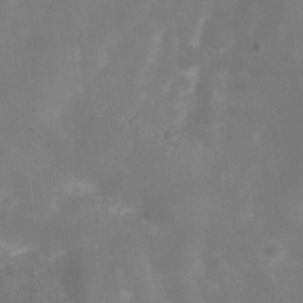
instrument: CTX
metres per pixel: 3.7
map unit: Hve
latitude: -31.9178
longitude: 93.7478
